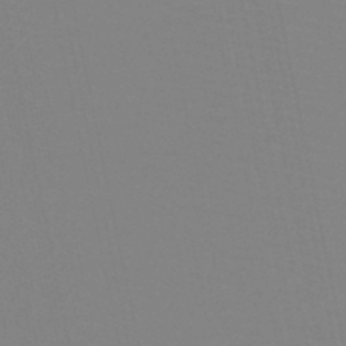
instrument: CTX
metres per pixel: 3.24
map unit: HNb
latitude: -46.0283
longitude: -43.0081
